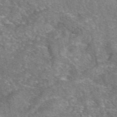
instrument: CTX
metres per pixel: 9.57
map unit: eAb
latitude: 46.9325
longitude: 103.0298
